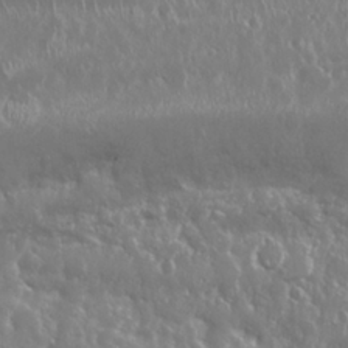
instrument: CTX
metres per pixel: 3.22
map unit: Nhu
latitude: 25.4804
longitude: -59.9339
